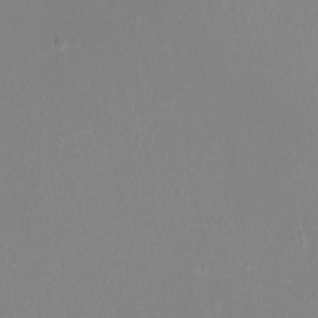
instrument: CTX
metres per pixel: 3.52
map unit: eHh
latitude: -9.2376
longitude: -70.0444
